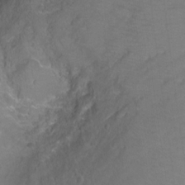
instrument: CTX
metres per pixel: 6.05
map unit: Hto
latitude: 2.8002
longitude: -32.9892
